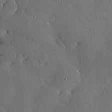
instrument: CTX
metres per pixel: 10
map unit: eHh
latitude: 22.8191
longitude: -91.1592
